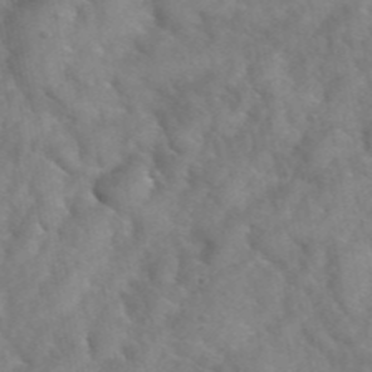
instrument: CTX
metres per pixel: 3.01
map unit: eHh
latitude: 40.5545
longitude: -56.7813
